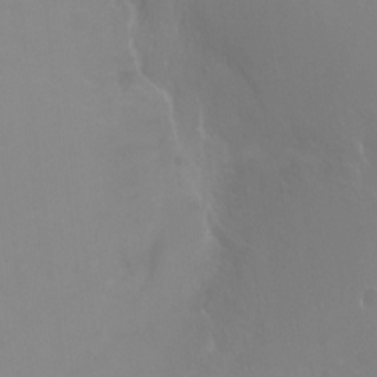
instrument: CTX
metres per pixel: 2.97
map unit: Ht
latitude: -9.7289
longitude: -37.6694
